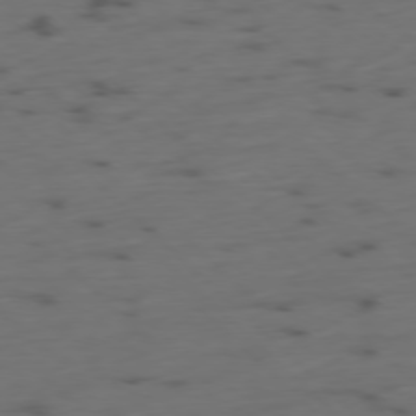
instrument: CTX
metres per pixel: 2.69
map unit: Ap
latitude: -78.3117
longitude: -61.9339
